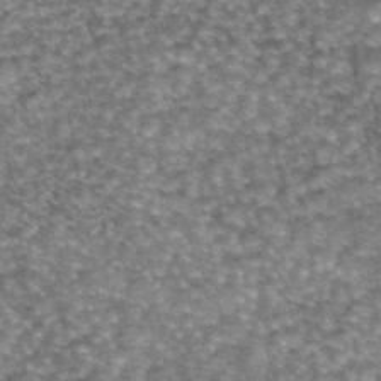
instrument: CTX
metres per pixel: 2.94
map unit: eAb
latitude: 45.2915
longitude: 104.3684
